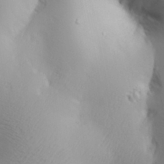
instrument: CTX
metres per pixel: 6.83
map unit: Aa
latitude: 31.5183
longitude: -132.9514
